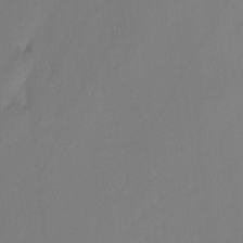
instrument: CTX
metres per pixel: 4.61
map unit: Nhu
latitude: -13.7289
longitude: -60.2900
